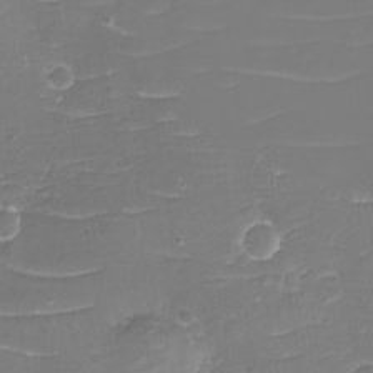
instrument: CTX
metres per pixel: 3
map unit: eHh
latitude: -3.6343
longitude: -76.0255
